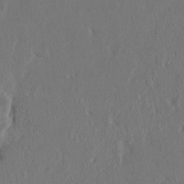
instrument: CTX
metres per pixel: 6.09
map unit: HNhu
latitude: 3.9906
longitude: -6.4412
